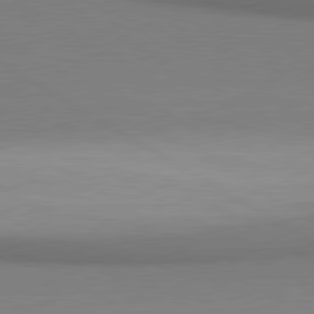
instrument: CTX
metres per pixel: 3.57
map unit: lApd
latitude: 80.6679
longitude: 147.7288
